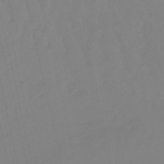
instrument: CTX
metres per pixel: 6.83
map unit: lHb
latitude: -48.6897
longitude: 76.1039
